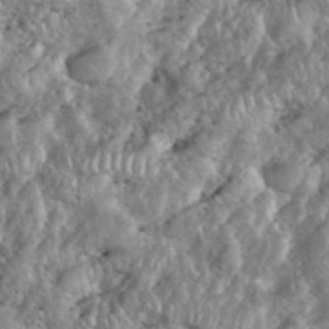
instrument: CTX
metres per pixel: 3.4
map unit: eHh
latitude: 38.6868
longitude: -56.8002
